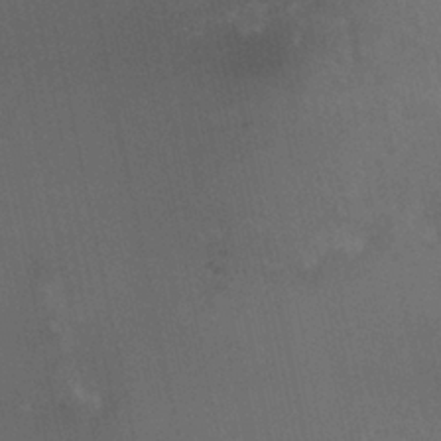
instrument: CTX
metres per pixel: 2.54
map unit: HNhu
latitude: 6.6301
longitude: 4.6329
